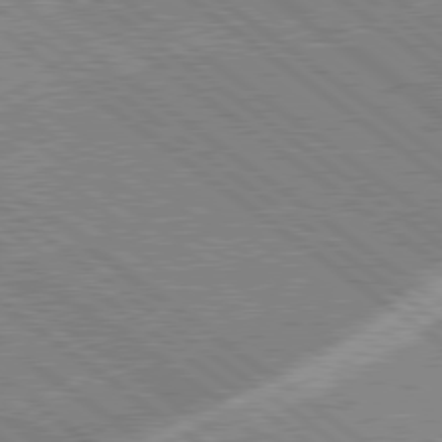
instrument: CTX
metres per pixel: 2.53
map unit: lApd
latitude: 79.0270
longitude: -168.9136
